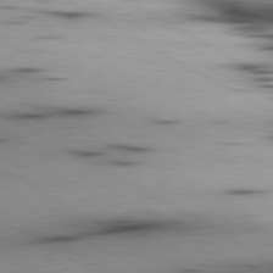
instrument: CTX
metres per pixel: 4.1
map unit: lApd
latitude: 80.3467
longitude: 157.5966
